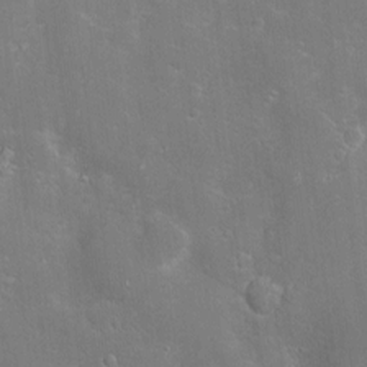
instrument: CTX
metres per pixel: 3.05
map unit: Hve
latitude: -11.0675
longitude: 175.2187
